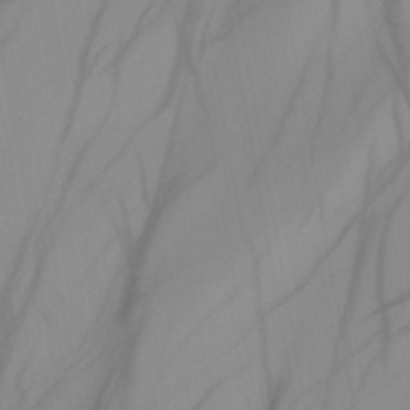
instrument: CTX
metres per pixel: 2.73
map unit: HNb
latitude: -45.0298
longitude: -43.8394
